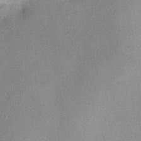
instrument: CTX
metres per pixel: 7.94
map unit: HNhu
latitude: 6.1578
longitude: 6.8597
